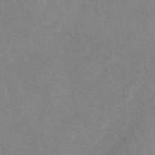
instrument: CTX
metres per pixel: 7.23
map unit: eAb
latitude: 48.5357
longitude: 119.1431
